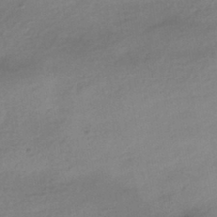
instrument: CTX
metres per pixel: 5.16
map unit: HNhu
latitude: -42.0661
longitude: 95.6910
